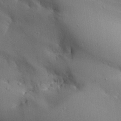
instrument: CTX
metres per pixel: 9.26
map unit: Aa
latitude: 26.8191
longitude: -129.1025
